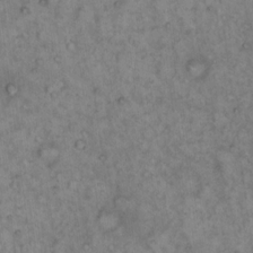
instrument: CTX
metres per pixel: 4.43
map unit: eHh
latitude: 15.4427
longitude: -64.6868
